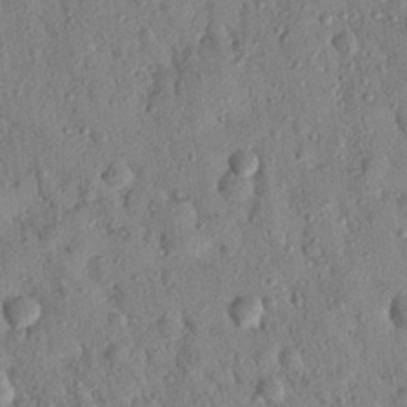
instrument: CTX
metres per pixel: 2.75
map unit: Nhu
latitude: 21.2915
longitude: -78.3845
